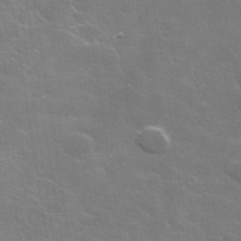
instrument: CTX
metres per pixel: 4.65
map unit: lHvf
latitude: 36.1011
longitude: -91.7450
